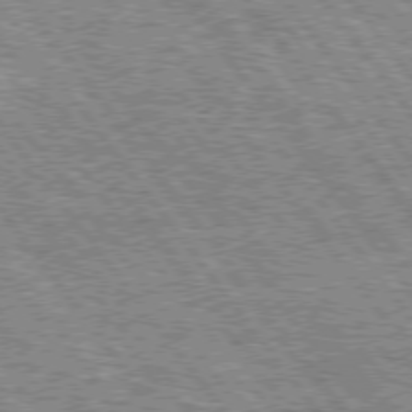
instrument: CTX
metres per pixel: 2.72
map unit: Hpe
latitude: 75.1781
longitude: -156.2711
